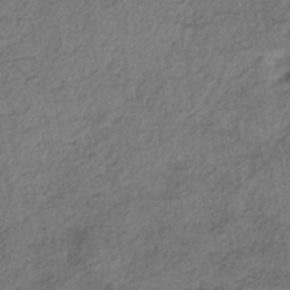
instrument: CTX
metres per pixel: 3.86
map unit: eHh
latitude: -42.8219
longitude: 120.4062
